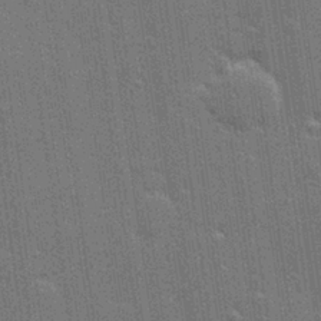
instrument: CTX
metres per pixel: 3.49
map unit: Hve
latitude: 28.1578
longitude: -93.1592
